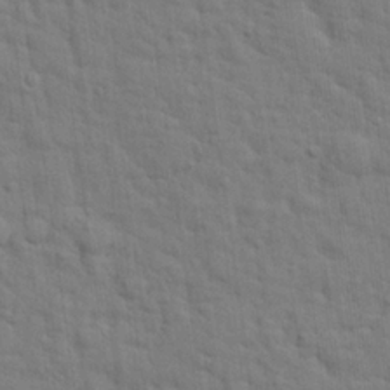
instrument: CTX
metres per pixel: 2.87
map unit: eHh
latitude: 24.8380
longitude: -79.5182
